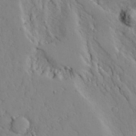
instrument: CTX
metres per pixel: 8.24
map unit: Aa
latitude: 27.4615
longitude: -128.2144
